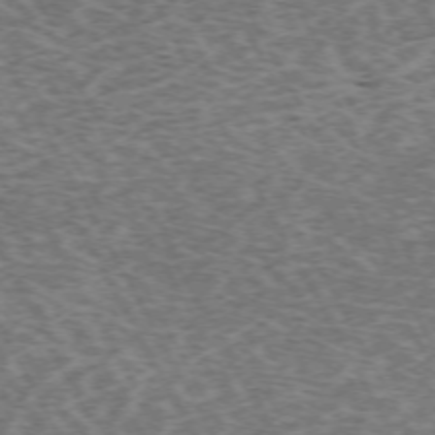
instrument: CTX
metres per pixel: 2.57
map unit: Hpe
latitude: -72.1983
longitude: 12.1417
